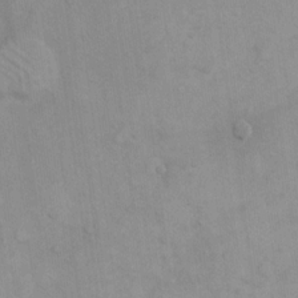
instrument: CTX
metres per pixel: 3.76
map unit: eHh
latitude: 16.1011
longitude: -66.1577
